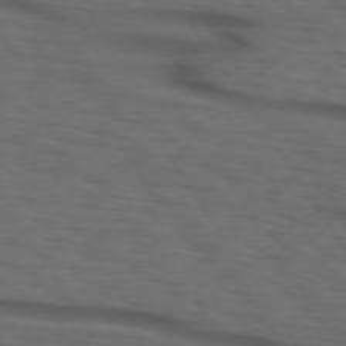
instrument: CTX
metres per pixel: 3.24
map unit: lApd
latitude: 73.6505
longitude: -74.5546
